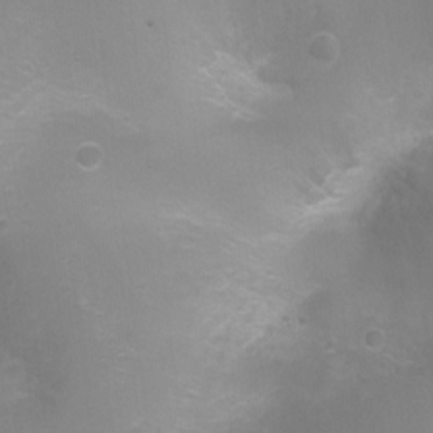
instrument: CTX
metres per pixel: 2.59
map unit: Ht
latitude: -2.5573
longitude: -25.0269
